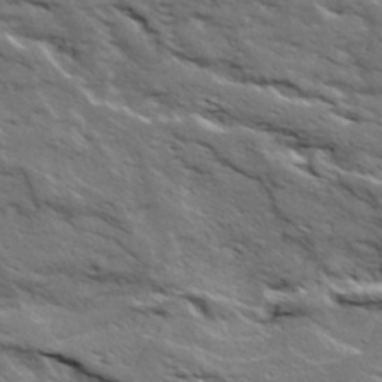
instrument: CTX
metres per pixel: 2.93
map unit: Ave
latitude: 19.4237
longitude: -134.9324
